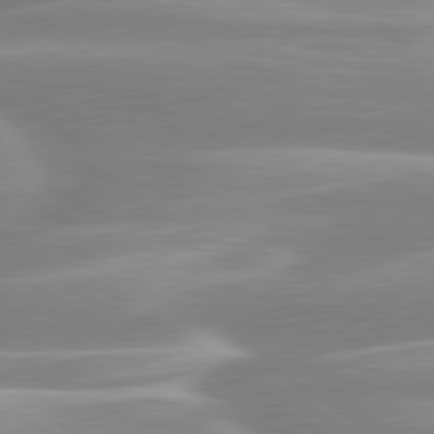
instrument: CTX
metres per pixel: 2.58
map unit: lApd
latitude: 80.2145
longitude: -128.0444
